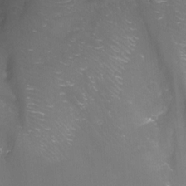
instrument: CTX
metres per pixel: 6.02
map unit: Aa
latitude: -8.0472
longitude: -71.5560
